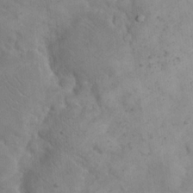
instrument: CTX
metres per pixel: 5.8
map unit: eHh
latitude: 19.3103
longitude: -63.8395
